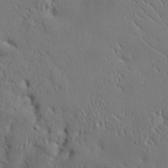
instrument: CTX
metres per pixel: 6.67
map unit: eHh
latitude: 29.8961
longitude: -81.7261
